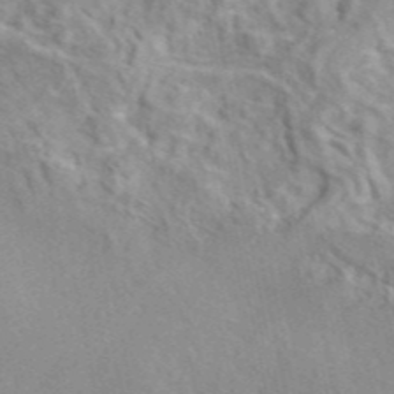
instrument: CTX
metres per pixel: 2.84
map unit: eAb
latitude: 45.8016
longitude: 110.5006
